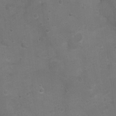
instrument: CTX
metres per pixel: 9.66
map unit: Nhu
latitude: 3.8394
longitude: -17.2537
